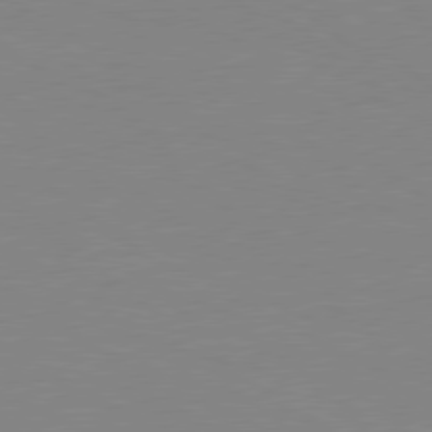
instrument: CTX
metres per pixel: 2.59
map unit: Hpe
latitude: 78.8380
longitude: -124.1200
